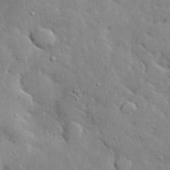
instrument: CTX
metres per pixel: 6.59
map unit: lHvf
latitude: 33.5938
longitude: -92.4790
